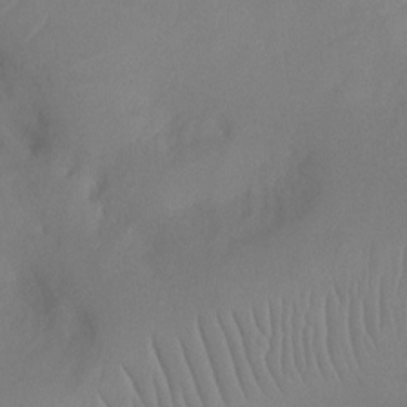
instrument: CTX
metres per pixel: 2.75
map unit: Ht
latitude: -7.5399
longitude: -23.6883
